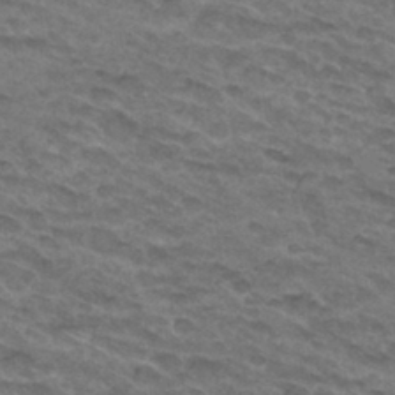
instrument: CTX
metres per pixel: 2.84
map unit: Hto
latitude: 32.1956
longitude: -47.1404
